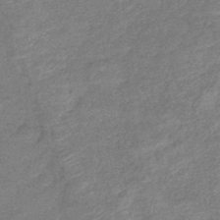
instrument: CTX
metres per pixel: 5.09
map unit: eHb
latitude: -38.3873
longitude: 80.0472
